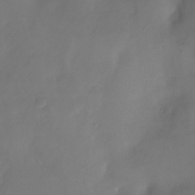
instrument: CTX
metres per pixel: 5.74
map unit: Nhu
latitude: -22.0283
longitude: -72.1767
